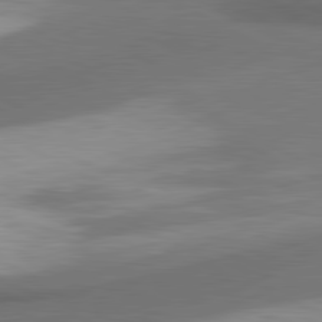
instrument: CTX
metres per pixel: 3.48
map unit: lApd
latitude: 80.9703
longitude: 175.8800
